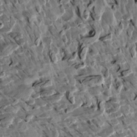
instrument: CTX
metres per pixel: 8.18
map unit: Aa
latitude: 13.5182
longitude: -141.3670
